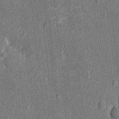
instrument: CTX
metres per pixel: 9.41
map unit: Nhu
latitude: -12.8975
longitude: -23.5371
